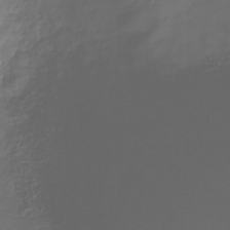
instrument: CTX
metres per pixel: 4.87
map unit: Hve
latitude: -31.3132
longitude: 94.2172
